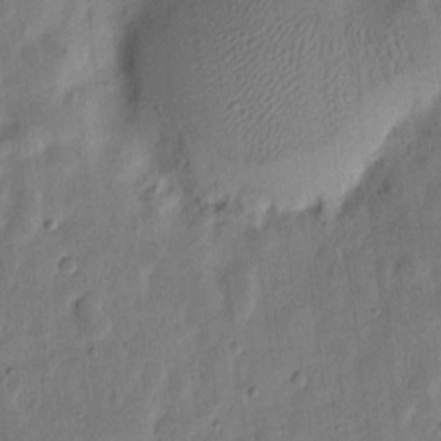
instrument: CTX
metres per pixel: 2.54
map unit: eHh
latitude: 6.4034
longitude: -71.3481
